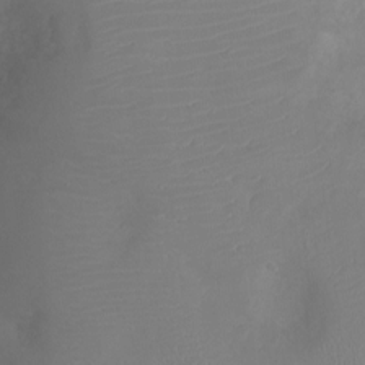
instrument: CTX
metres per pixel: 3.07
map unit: Ht
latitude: -4.5951
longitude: -16.4034
